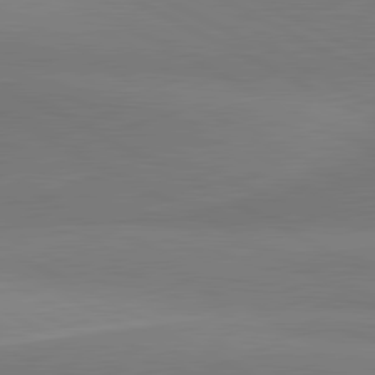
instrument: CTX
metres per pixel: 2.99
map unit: lApd
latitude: 81.4993
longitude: 151.4832
